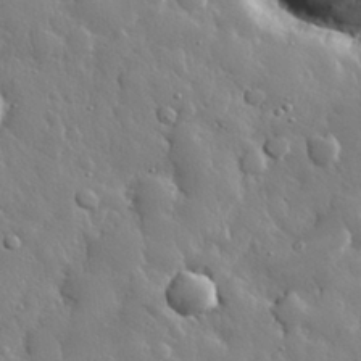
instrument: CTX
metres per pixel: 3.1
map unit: eHh
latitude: 30.1956
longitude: -78.6491
